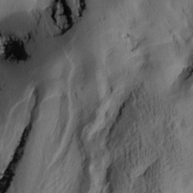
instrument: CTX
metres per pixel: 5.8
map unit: lAa
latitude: 4.1956
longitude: -114.3845
